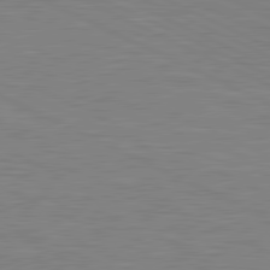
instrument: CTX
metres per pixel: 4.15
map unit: lApd
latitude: 81.0647
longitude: -170.0633
